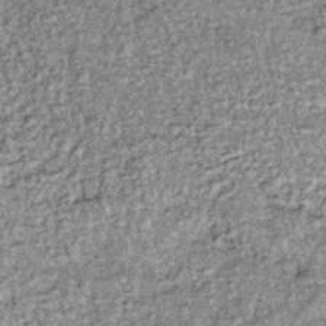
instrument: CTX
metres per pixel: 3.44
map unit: lHb
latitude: -36.0661
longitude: 66.4818
